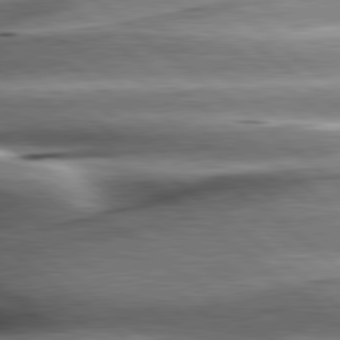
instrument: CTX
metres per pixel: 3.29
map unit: lApd
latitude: 80.4601
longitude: -143.5182
